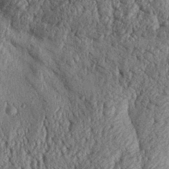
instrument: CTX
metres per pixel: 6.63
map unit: Aa
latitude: 30.9136
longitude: -136.4979
